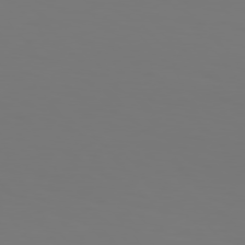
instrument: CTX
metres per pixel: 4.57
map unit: Hpe
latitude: 76.1955
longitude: -132.9703
